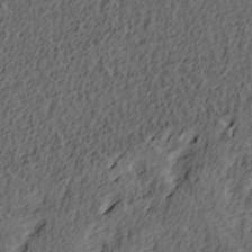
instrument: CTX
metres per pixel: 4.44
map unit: lAa
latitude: 4.3278
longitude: -113.5938
